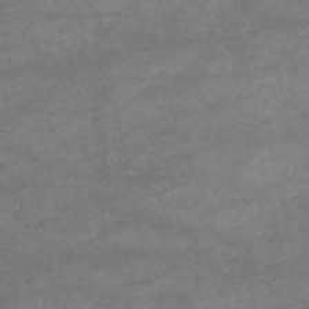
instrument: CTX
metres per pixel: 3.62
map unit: HNb
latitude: -53.9745
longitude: -41.7260
